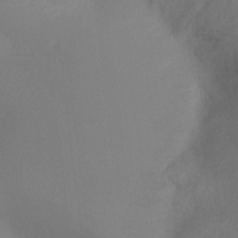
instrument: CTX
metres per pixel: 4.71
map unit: Ht
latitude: -9.8989
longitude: -33.6505
